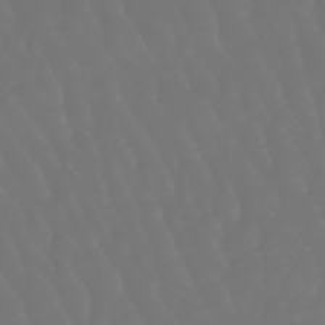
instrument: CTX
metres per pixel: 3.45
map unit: lHb
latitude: -47.3509
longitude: 79.5210
